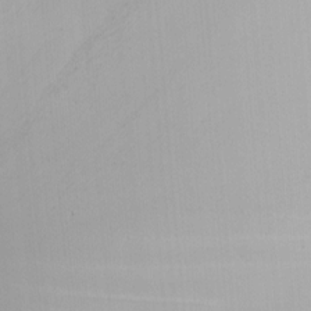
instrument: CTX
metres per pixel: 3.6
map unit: Nhu
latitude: -5.9556
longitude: -90.8947
